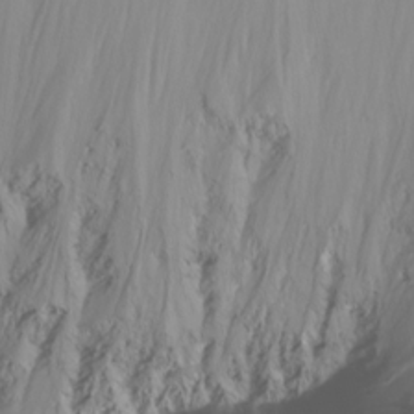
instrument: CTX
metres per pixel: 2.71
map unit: Nhu
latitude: -12.9920
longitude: -63.3104
